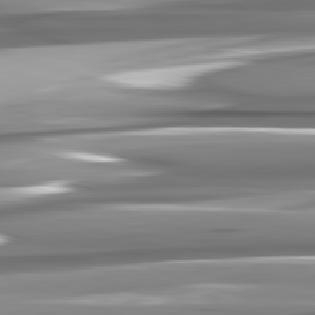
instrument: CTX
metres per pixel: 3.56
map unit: lApd
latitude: 82.4790
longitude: -140.3467
